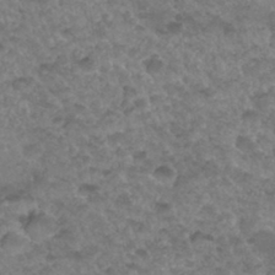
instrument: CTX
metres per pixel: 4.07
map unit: Hto
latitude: 33.8016
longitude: -49.6505
